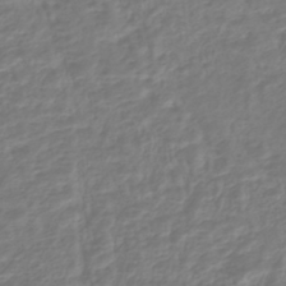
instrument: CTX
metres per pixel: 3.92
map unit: HNhu
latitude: -44.6330
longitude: 98.9353
